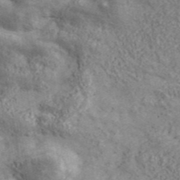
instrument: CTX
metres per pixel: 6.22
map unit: eHh
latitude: 43.9339
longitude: -89.1781
